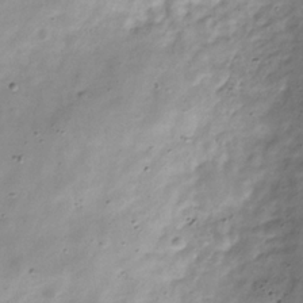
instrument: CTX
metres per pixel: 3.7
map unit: Hve
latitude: -32.1417
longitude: 90.6708
